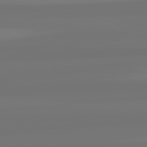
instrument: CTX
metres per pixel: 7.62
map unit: lApd
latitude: 82.3278
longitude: -178.3090
